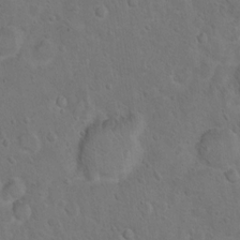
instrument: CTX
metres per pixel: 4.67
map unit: Hto
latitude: 10.5168
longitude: -35.8772
